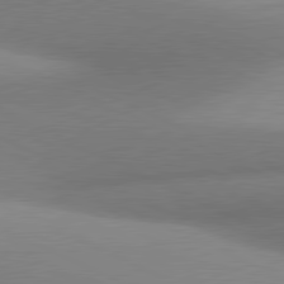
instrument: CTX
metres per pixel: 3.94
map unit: lApd
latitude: 80.8569
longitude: 130.8219
